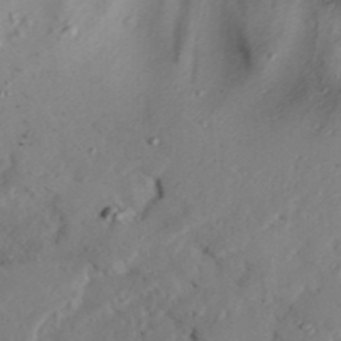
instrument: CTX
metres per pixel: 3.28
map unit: Ave
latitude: 23.1025
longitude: -131.1593
